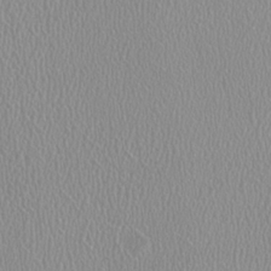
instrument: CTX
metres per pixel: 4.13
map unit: HNhu
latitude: -1.4455
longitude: -1.0269
